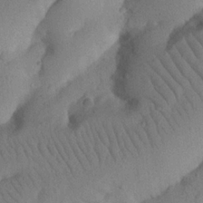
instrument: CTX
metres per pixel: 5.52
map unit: Nhu
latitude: 21.2915
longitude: -74.5546
